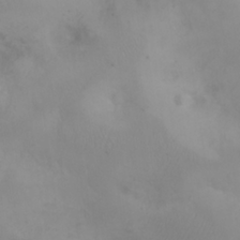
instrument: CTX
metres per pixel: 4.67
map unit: eHh
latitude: 25.8961
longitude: -64.3656
